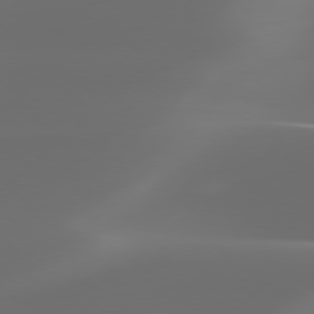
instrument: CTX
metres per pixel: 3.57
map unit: Hpe
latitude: 76.3656
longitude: -131.2537
